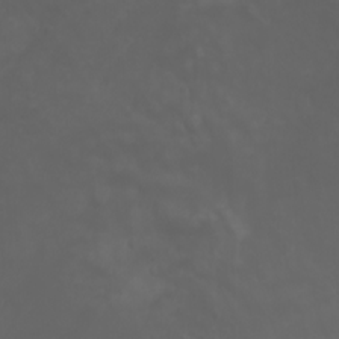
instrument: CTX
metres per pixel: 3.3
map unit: Htu
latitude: -1.5399
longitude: -74.8947
